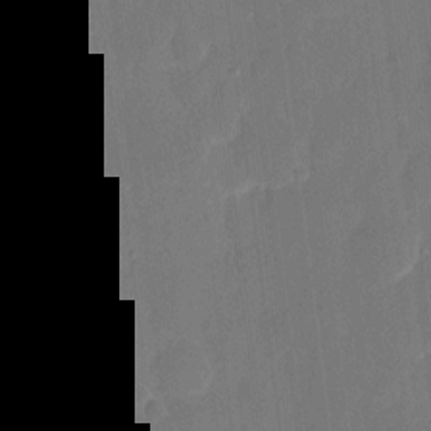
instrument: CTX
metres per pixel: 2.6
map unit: eHh
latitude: 7.0458
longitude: -68.9514
